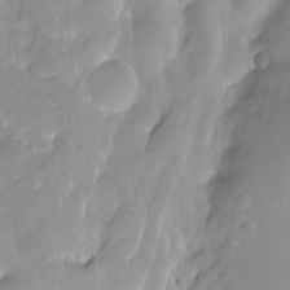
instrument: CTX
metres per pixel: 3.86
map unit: Ht
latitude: -8.3873
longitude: -36.2145
